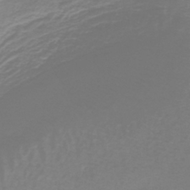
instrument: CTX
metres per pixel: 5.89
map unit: lHb
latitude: -41.8422
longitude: 58.5951
